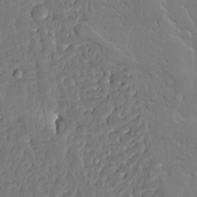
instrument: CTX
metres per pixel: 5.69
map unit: Ave
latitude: 13.5182
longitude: -137.6694
